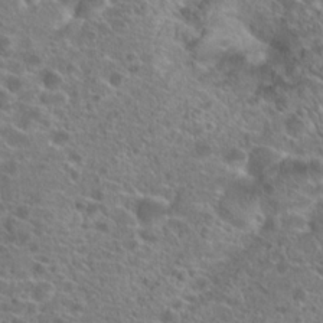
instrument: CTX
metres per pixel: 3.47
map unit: Hto
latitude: 19.9717
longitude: -40.8191
